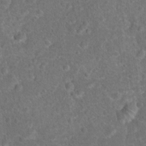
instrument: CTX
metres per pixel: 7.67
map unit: Hto
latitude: 17.5560
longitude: -42.6680
